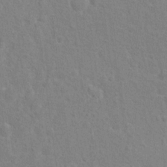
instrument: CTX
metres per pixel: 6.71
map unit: Hto
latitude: 13.5560
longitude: -37.9906
